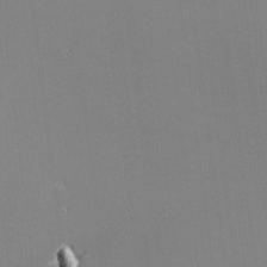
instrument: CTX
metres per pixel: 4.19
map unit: eHh
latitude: -2.6518
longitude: -80.6113
